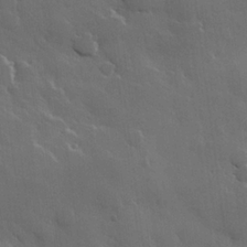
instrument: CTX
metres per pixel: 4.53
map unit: Hve
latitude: 22.9892
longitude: 149.0676
